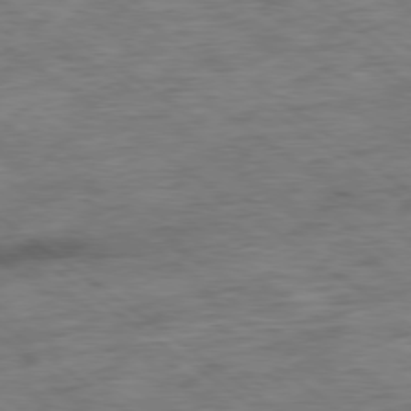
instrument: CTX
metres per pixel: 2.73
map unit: Ap
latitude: -79.3131
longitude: -49.6694
